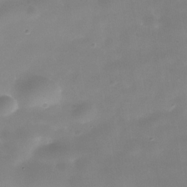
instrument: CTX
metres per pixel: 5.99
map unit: Nhe
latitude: -36.2550
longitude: -90.4979
